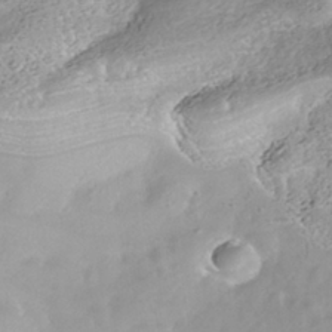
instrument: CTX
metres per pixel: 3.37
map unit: Nhe
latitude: -39.6155
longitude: -116.9703
